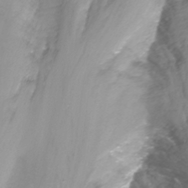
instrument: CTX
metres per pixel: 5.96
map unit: Nhu
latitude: -13.7478
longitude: -55.8394
